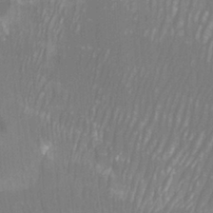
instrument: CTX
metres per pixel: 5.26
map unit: Ht
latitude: -4.0661
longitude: -27.2348
